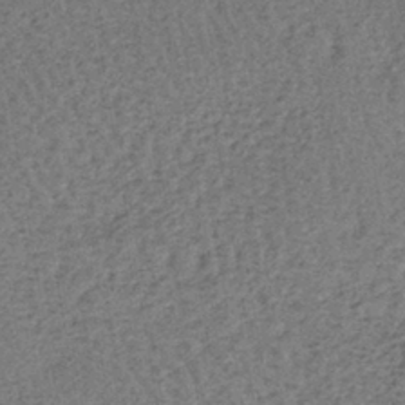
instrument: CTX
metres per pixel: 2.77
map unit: lHb
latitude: -39.9745
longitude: 62.9730
